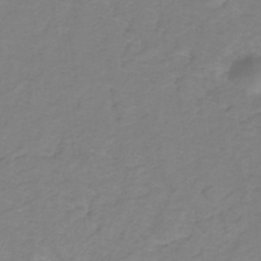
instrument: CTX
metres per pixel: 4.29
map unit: lHb
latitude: -31.1620
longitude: 65.6155
